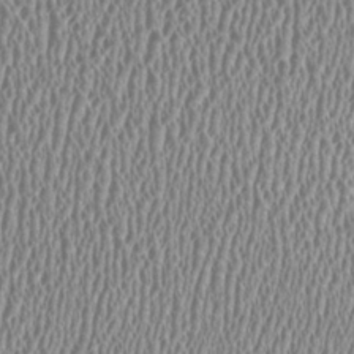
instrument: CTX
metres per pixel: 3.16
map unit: HNhu
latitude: -0.1795
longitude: 0.6330
